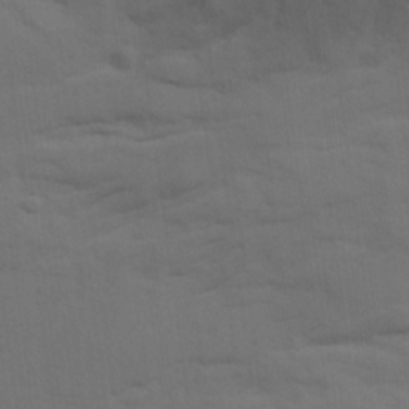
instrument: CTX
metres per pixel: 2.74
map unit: Ave
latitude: 18.3089
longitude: -129.1025
